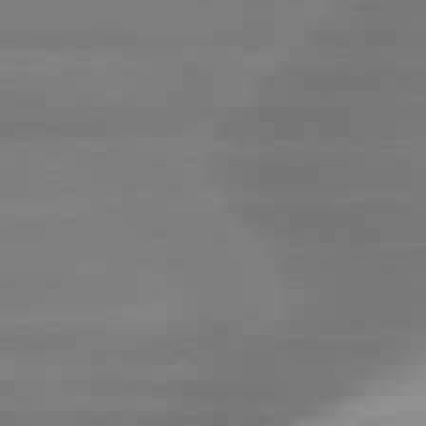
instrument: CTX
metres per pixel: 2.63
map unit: lApd
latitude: 80.6113
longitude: -135.6127
